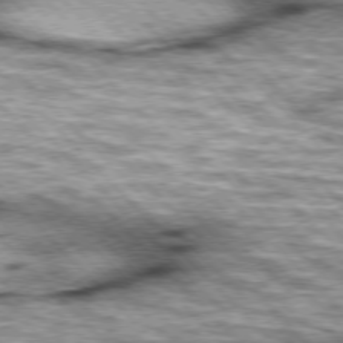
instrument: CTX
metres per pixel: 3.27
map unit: lApd
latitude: 76.5168
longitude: -50.6868
